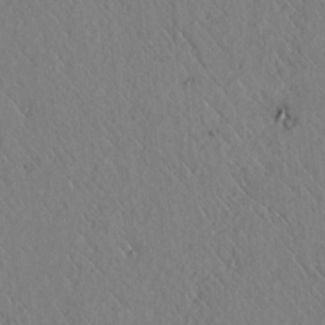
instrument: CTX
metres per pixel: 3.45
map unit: lAvf
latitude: 6.2334
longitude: 159.0675
